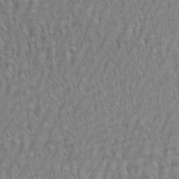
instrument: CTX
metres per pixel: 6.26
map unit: eHh
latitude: 33.6694
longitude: -141.0080
